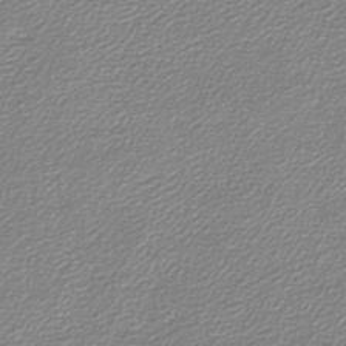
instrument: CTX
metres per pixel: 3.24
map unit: lHb
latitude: -46.7841
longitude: 60.2739
